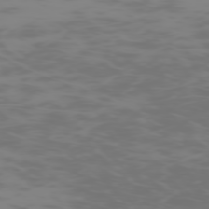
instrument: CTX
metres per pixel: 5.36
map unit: Hpe
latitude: -74.4251
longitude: 5.9556
